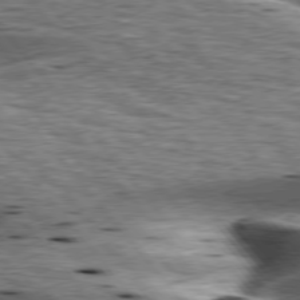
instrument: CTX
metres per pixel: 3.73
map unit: lApd
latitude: 76.6679
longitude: -60.9513
